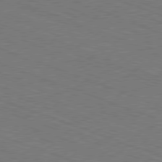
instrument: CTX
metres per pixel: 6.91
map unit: Ap
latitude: -81.1431
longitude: -74.2145
